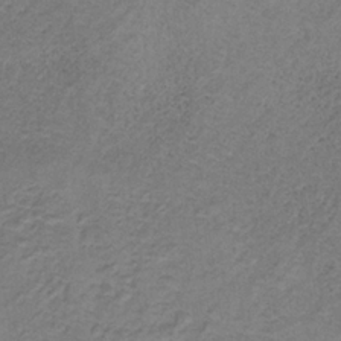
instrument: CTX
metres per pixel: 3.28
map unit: HNb
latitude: -32.6141
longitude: 58.3873
